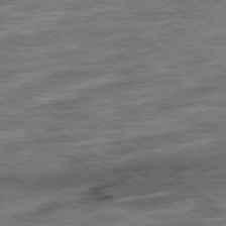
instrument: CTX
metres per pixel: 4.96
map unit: Ap
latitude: -79.3131
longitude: -48.9136
